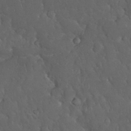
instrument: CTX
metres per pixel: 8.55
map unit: Nhu
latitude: 28.4790
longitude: -67.8394
